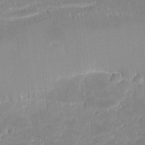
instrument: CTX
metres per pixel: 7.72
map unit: eHh
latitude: -1.2754
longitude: -84.5357
